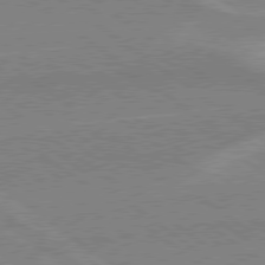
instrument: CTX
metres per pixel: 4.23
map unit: Hpe
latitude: 78.9136
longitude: -164.3467
